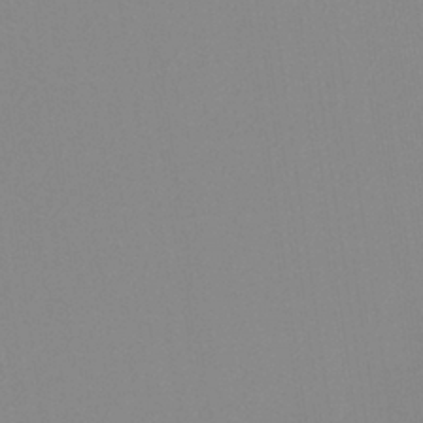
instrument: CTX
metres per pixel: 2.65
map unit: HNb
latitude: -36.0661
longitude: 54.5763
